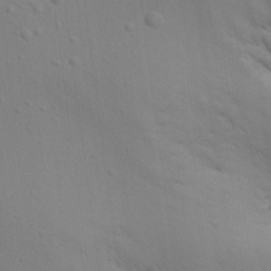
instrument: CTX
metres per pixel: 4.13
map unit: Aa
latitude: 15.8017
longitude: -143.5938
